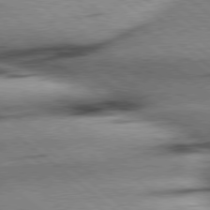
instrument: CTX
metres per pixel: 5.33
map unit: Hpe
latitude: 78.5168
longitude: -154.1389
